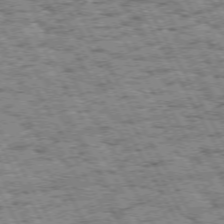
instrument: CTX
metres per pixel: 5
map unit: Hpe
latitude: 72.5735
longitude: -125.3292
